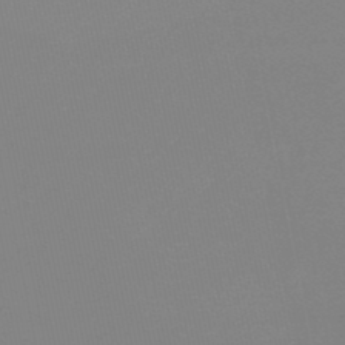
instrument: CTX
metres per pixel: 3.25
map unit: eHb
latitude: -48.8219
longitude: 86.5952
